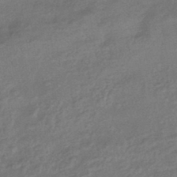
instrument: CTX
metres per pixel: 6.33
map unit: eHb
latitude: -42.2928
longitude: 83.6155
